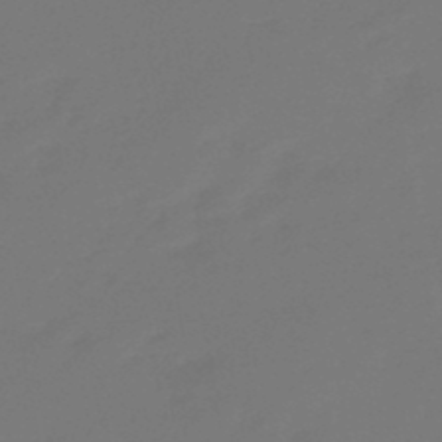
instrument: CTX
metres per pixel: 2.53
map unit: eHb
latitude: -47.5588
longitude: 88.6140
